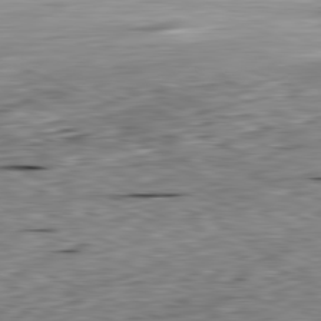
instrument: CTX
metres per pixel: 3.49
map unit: Ap
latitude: -81.8423
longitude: -67.7449
